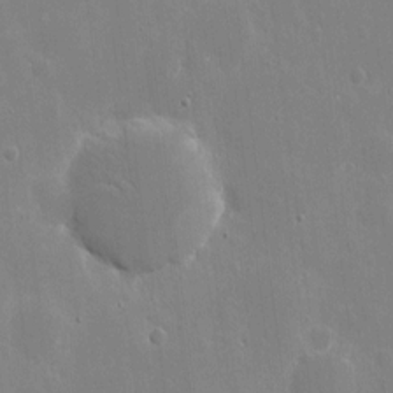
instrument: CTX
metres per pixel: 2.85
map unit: eHh
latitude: 9.9906
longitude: -69.8583
